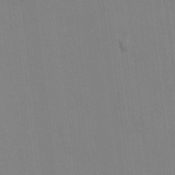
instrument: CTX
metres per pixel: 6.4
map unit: HNhu
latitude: -1.1998
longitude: -6.6490
